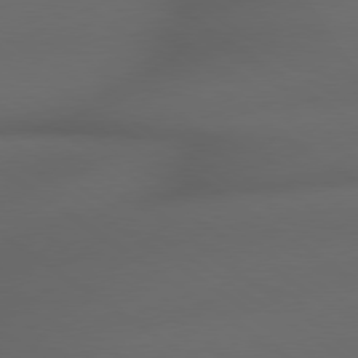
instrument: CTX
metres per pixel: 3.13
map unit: lApd
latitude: 79.0648
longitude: -165.5560
